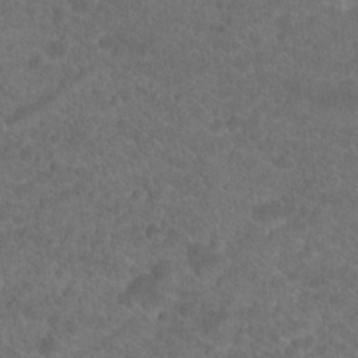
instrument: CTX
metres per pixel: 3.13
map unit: Hto
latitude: 19.3103
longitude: -38.8380
